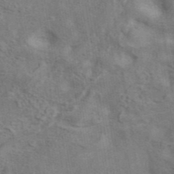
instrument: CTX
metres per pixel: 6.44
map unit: ANa
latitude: 41.9150
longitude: 13.9745
